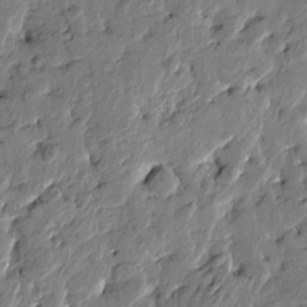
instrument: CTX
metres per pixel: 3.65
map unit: Htu
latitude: -1.6911
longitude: -179.6694
